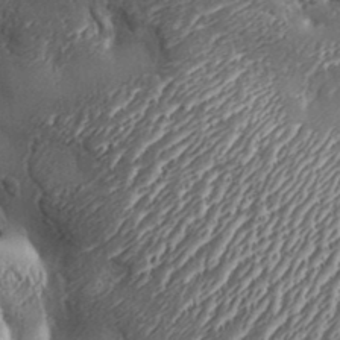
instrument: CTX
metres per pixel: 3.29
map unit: Aa
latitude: 33.4426
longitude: -134.7435
